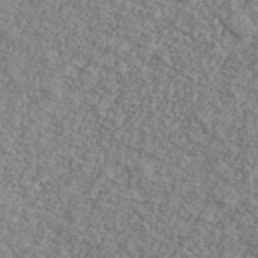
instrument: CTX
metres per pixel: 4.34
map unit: Ave
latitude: 40.7057
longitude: -110.9325
